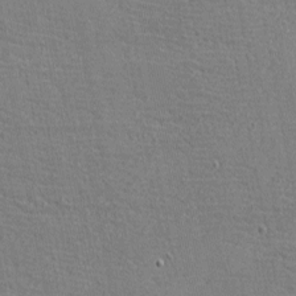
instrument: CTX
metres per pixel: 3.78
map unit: eHh
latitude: -4.0850
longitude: -81.1025
